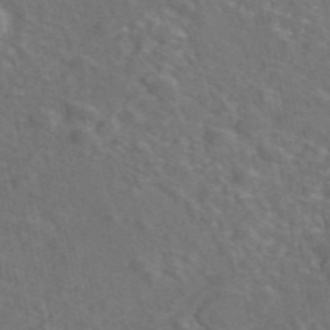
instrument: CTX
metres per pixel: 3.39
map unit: eAb
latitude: 46.8569
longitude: 109.0675
